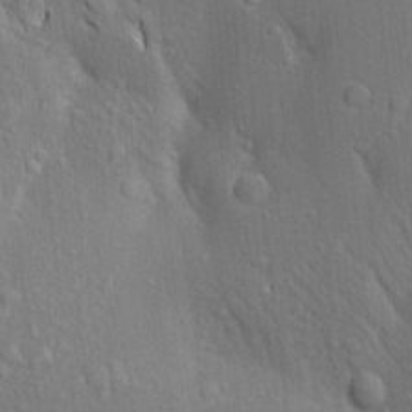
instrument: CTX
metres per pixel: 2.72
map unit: Aa
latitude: 18.8002
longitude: -149.5938
